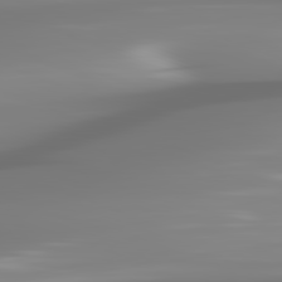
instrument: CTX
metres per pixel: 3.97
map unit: lApd
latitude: 81.9150
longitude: -168.7246
